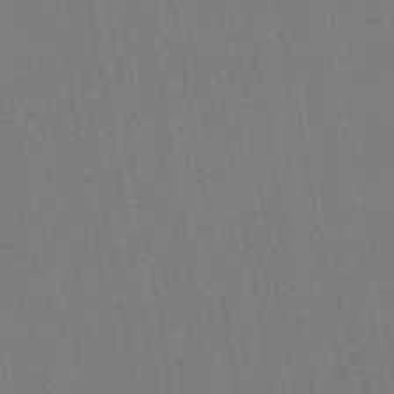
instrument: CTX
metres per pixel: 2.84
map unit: lHb
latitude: -49.1431
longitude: 73.3887
